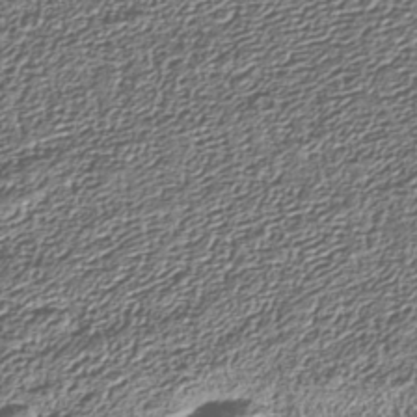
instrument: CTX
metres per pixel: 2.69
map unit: Nhu
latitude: -39.6911
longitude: -83.7071
